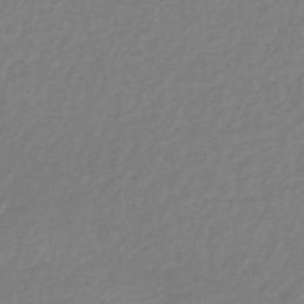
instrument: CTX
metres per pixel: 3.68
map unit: eHb
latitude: -44.5007
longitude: 89.3132
